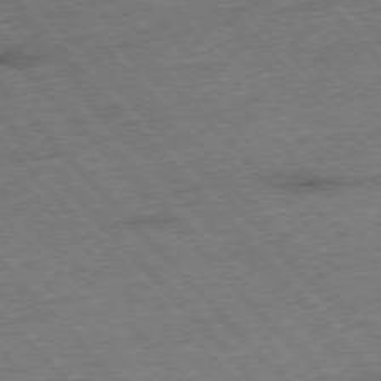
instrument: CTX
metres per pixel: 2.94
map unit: Hpe
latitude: -76.3684
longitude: -15.9717
